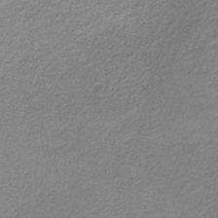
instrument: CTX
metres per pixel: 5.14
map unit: HNb
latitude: -34.2739
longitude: 55.7667
